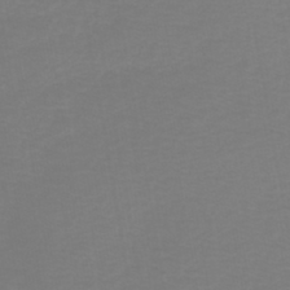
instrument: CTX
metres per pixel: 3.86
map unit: HNb
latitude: -45.4265
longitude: 55.3888
